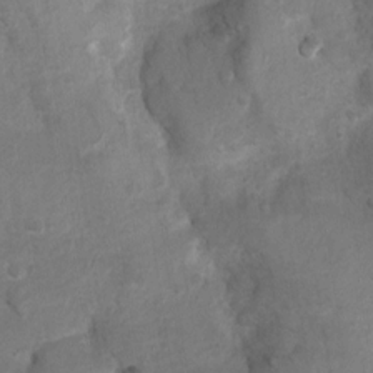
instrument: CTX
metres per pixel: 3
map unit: Ht
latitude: 4.4034
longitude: -29.8205
